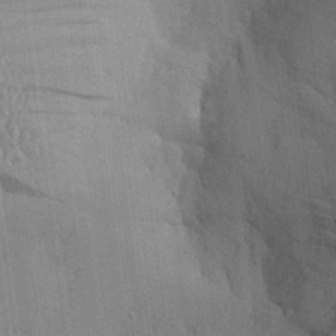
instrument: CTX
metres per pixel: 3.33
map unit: Aa
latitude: 20.5735
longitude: -144.2900
